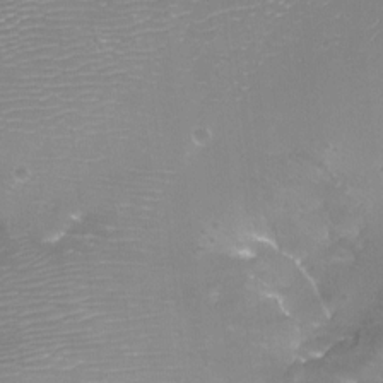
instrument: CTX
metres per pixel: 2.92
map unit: Aa
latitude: -8.3495
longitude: -71.6127
